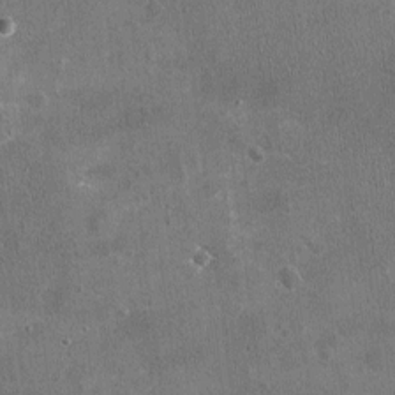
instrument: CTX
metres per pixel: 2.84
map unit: Nhu
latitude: -16.7086
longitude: -56.3089
